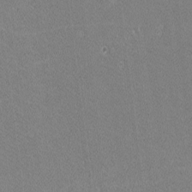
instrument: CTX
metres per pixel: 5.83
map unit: lHvf
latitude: -12.3873
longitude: -104.0822
